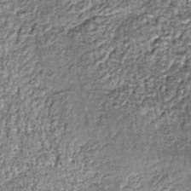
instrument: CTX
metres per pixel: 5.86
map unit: lHb
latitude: -38.9730
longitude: 65.1620
